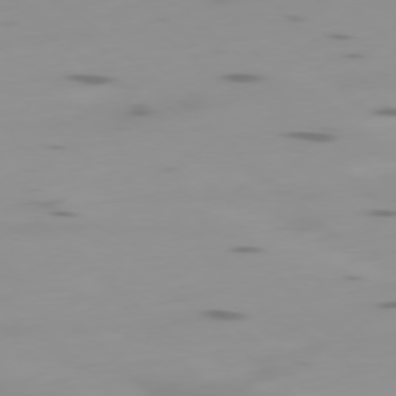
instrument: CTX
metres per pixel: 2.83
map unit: Ap
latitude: -78.1039
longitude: -64.7435
